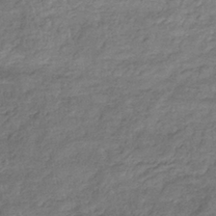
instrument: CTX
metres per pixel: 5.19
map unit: eHb
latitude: -37.4643
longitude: 80.6519
